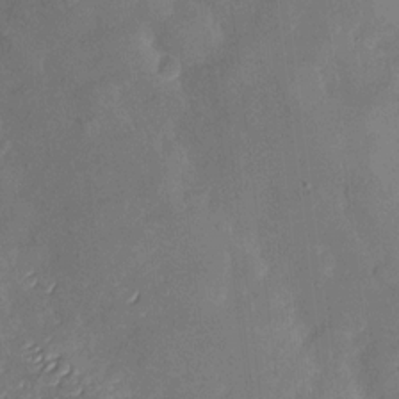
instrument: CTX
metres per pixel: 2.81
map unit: Nhu
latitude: -26.9730
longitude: -58.0444
